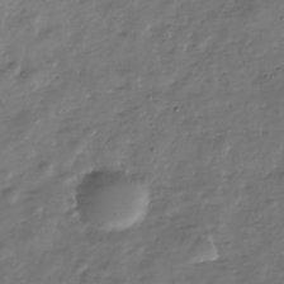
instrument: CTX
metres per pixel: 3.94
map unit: Nhe
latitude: -34.8219
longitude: -88.5168
